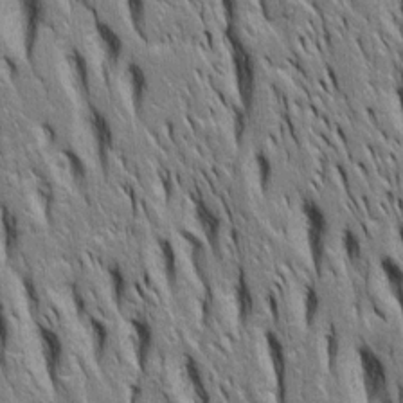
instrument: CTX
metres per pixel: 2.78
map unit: Htu
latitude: -4.8408
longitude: 150.8030
